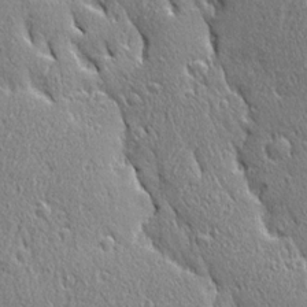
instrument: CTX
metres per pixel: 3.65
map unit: Ave
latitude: 21.7450
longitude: -136.2523
